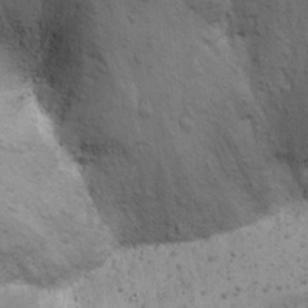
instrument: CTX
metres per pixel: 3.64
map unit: Nhu
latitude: 22.2333
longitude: -71.8016
